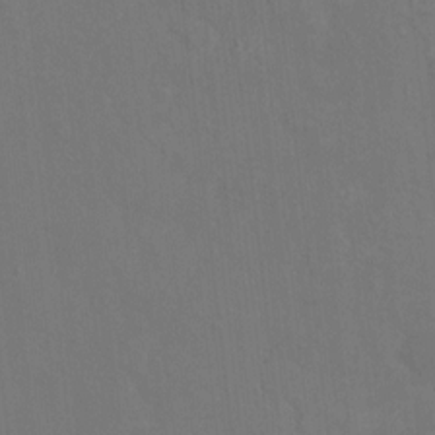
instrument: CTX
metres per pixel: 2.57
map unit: HNhu
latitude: 6.8002
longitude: 3.9556
